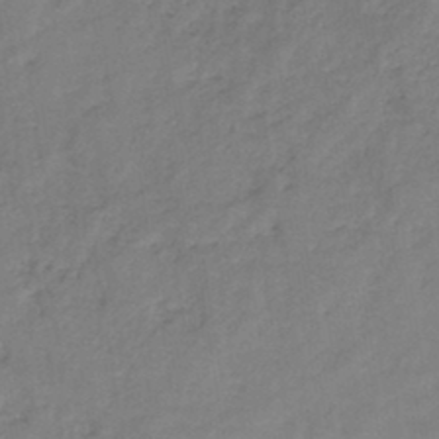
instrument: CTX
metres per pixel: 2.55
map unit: HNb
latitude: -43.9178
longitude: -39.5182
